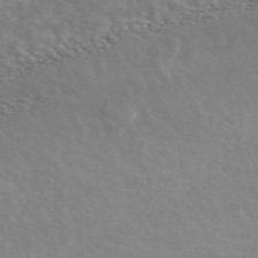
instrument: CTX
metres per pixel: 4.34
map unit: ANa
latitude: 44.5546
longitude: 28.8030
